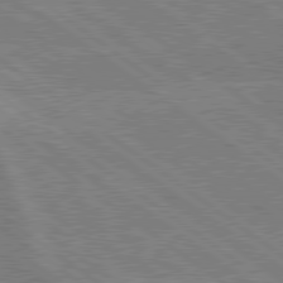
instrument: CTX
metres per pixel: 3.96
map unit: lApd
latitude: 79.2537
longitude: -160.8380
